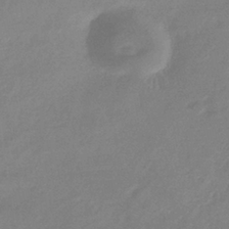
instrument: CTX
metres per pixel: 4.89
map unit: eHb
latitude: -36.9541
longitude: 74.5763
